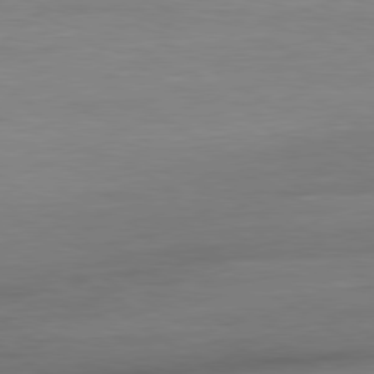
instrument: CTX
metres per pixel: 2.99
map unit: Ap
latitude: -80.8597
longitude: -79.8773
